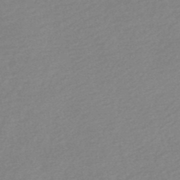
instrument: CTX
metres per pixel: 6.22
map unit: HNb
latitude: -48.4818
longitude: 58.0094
